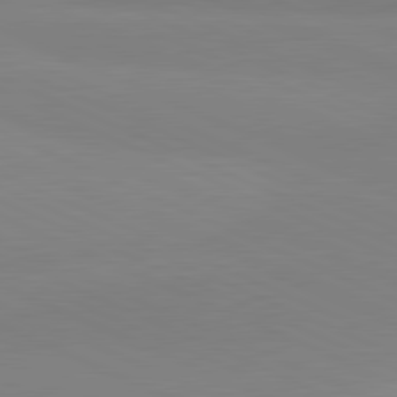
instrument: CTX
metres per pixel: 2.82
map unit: lApd
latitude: 81.5938
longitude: 177.9745
